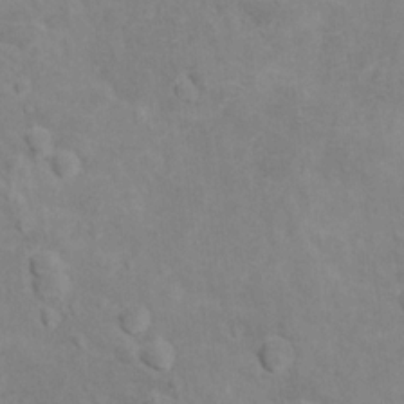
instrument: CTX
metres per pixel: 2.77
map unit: Hto
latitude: 13.4427
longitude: -38.8380
